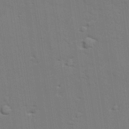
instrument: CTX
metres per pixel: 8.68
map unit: lAvf
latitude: 27.3671
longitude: -108.9135
